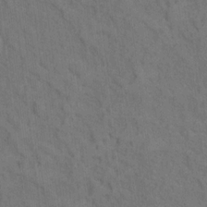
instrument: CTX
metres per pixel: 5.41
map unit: Hto
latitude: 15.1781
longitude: -36.0444
